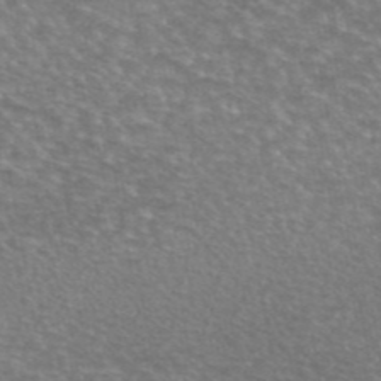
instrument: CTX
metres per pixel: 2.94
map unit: eAb
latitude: 45.4615
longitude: 106.5385
